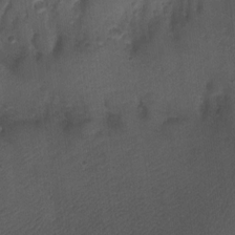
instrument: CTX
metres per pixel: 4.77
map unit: Aa
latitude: -8.4629
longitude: -71.9150
